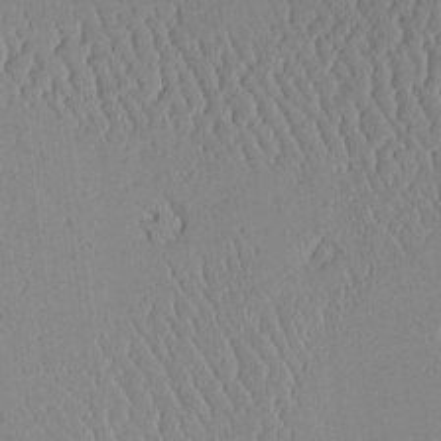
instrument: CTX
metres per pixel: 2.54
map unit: Aa
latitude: 11.5182
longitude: -127.6505
